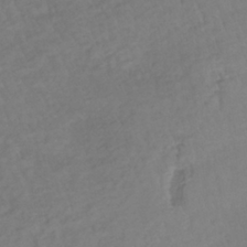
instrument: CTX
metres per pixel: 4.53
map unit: lHb
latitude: -37.8800
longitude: 70.1039
